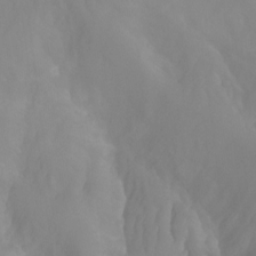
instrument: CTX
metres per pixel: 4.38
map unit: Aa
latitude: -13.3321
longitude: -59.0647
